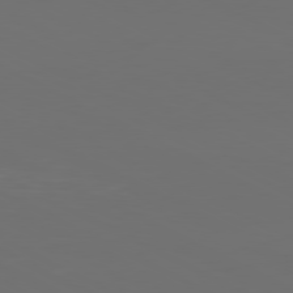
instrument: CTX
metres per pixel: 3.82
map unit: Ap
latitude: -81.0298
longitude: -59.1214
